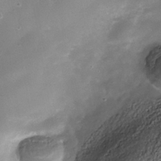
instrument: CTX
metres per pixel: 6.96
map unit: Nhe
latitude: -38.7085
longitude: -119.0269
